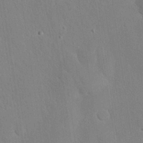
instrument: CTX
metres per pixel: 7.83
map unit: Nhu
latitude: 26.8569
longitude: -72.0255
